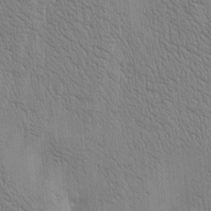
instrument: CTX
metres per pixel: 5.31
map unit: Htu
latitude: -4.7463
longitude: 174.5006
